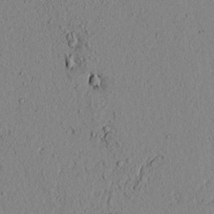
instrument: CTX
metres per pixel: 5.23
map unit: lAvf
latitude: 5.6127
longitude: 166.6329
